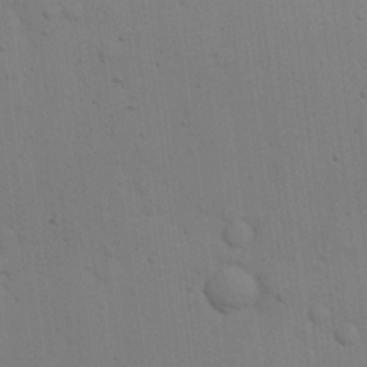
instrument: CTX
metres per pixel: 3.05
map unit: eHh
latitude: 24.5923
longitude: -71.4804
